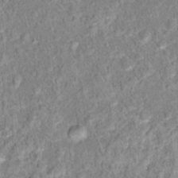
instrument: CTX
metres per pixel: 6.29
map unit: Hto
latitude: 16.3278
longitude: -41.6693
